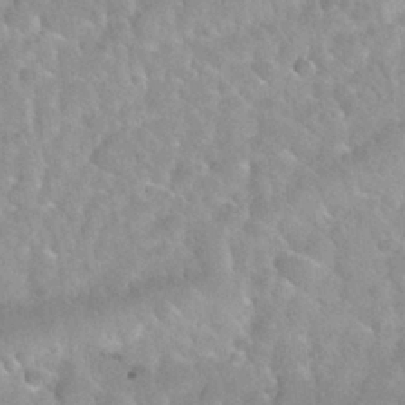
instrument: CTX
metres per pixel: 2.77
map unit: Nhu
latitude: 30.0255
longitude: -53.7261
